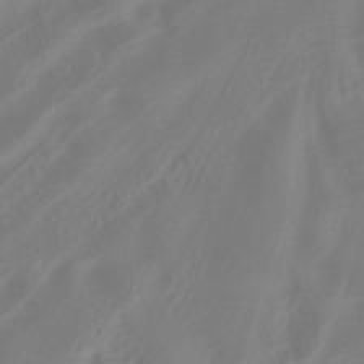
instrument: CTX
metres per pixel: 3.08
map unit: HNhu
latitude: -40.4251
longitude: 99.8422
